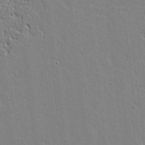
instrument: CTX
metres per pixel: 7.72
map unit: Aa
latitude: 12.3467
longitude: -125.6882
